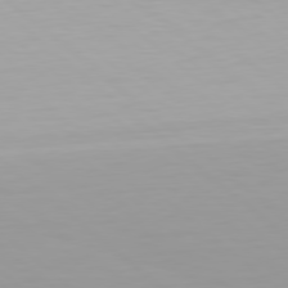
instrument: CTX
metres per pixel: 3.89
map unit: Hpe
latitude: 78.2145
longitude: -169.3293
